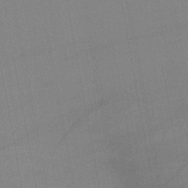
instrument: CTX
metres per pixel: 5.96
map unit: lHb
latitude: -44.5763
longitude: 63.4832
